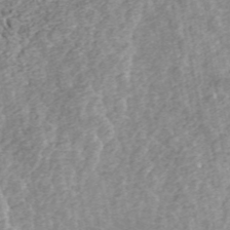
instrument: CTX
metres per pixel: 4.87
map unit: ANa
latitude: 45.7827
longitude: 25.3698
